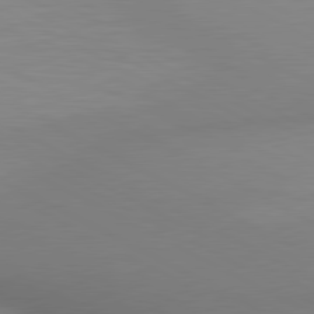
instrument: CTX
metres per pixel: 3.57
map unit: lApd
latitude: 80.4601
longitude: 132.2551
